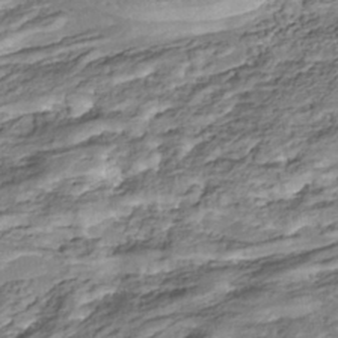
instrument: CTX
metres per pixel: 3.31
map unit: Nhu
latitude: -38.1606
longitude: -81.2915
